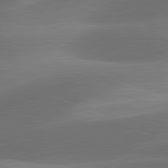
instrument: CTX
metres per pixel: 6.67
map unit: lApd
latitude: 81.4048
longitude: 129.6155
